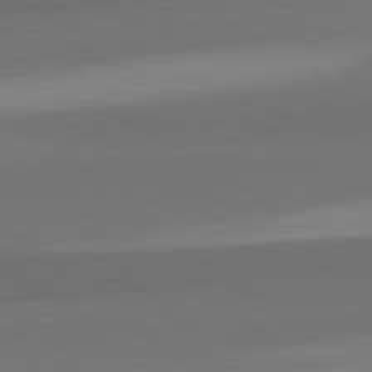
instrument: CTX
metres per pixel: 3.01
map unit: lApd
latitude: 82.2144
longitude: 157.8233
